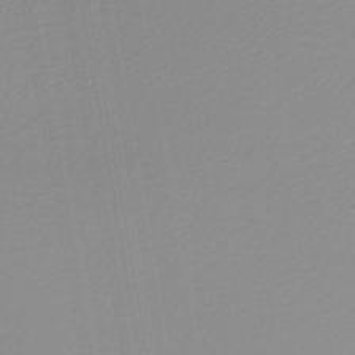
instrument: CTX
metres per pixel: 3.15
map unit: lHb
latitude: -45.4832
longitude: 66.1039
